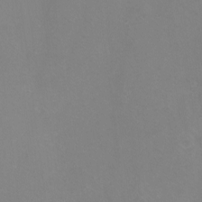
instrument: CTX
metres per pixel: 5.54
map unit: eHh
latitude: -10.7652
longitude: -65.8205
